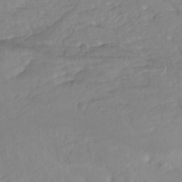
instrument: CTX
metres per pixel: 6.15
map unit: Nhu
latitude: -14.0283
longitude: -63.5560
